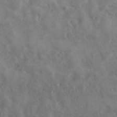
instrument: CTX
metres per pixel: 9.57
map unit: eHh
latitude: 34.5923
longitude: -134.1011
